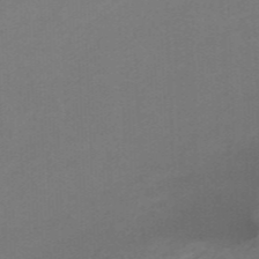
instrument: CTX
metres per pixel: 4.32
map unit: HNhu
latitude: -47.5021
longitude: 89.3698
